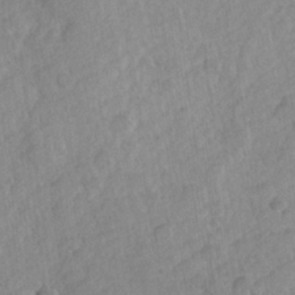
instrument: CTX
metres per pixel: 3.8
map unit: Hve
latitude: 24.3089
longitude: 144.5007
